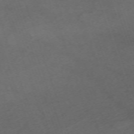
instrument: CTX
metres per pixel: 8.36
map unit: Nhu
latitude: -67.7100
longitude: 40.1983
